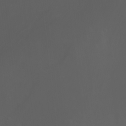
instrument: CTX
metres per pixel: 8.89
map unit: Nhu
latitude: -7.4643
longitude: -74.1389
